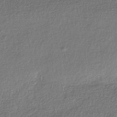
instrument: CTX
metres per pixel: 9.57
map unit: HNhu
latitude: -42.6329
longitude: 96.6519
